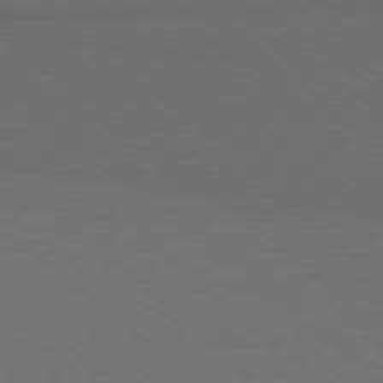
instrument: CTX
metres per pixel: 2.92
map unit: Hpe
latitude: 78.2145
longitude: -133.0081
